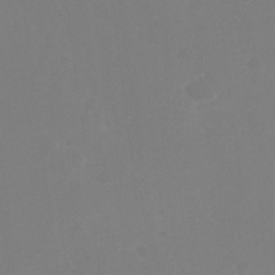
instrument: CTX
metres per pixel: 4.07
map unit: Ht
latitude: -15.9556
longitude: -50.2711
